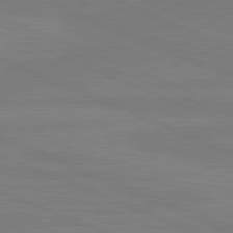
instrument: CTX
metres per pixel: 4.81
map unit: lApd
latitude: 81.6127
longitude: -179.8773
